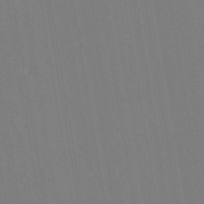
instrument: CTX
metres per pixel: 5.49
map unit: eHh
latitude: -43.0864
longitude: -32.1578
